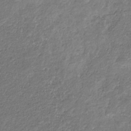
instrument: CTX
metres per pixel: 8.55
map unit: eHb
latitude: -31.1620
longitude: 69.7288
